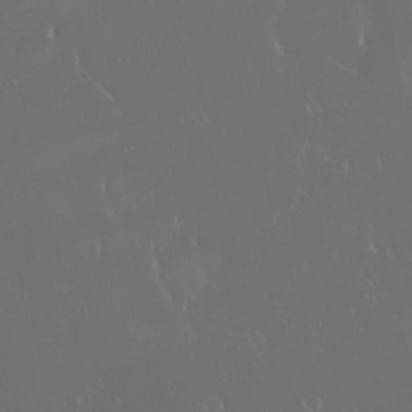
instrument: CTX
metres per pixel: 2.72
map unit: eHh
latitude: -2.7841
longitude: 20.3684
